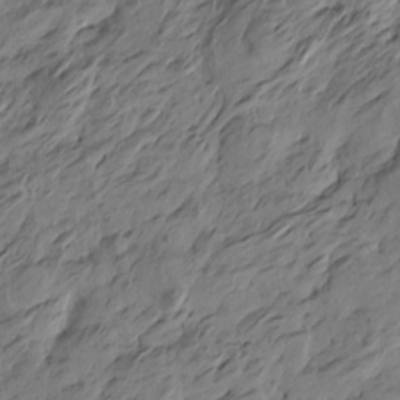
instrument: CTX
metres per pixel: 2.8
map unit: Htu
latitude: -4.8219
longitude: -178.0822
